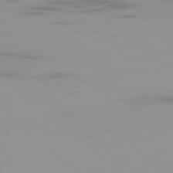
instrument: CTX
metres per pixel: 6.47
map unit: Ap
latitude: -79.8611
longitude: -69.4427
